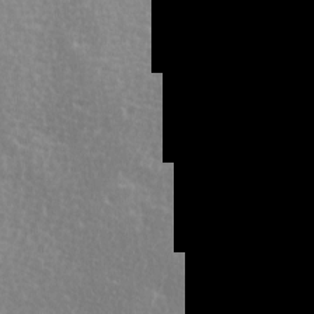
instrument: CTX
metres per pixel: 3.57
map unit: Ave
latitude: -0.0661
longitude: -114.7246
